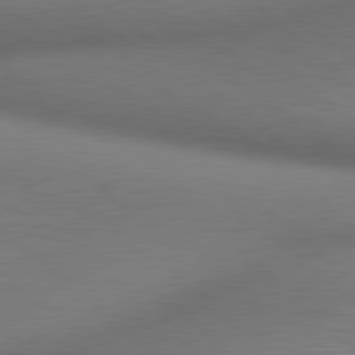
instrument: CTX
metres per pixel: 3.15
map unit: lApd
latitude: 80.2711
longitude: 119.7667
